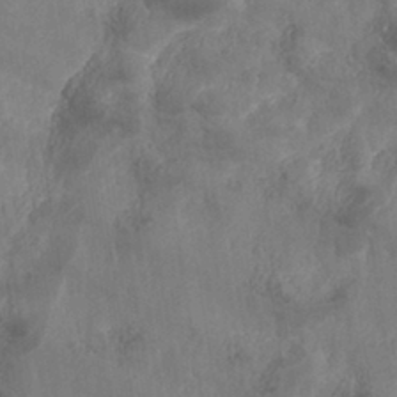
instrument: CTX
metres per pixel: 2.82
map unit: Nhe
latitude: -37.0864
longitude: 138.7086
